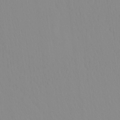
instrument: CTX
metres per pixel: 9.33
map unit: HNhu
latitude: -4.7463
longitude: 14.6330
